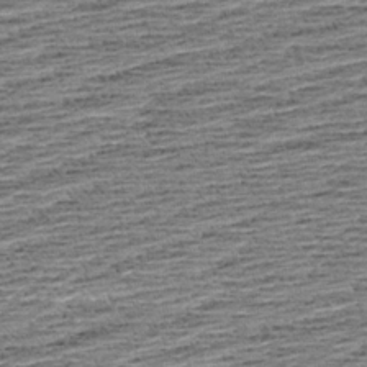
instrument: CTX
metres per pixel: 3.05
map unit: Aa
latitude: 8.2523
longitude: -137.7639
